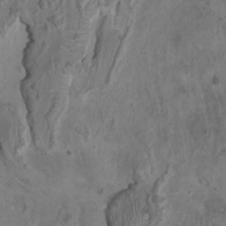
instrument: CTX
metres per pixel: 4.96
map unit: HNhu
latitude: 2.9891
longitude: -3.1403
